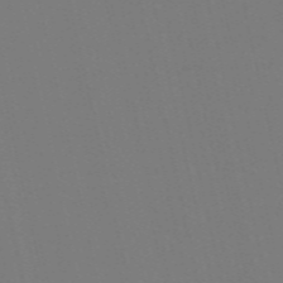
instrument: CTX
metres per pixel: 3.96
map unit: Nve
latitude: -58.4440
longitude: 60.9731
